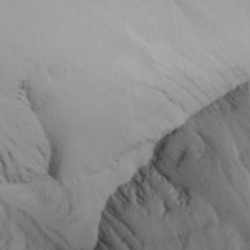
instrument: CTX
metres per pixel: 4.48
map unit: Aa
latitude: 25.5182
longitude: -131.5749
